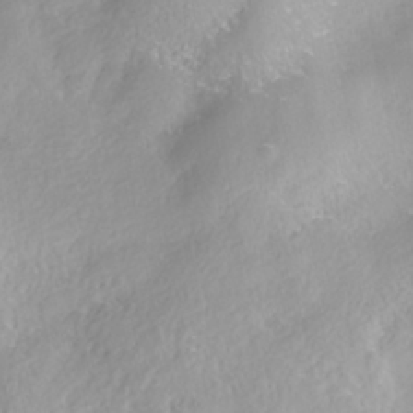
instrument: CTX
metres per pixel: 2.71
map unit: ANa
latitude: -38.5952
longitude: 97.7478
